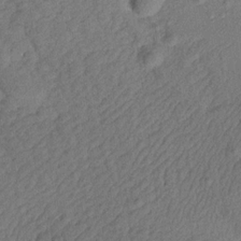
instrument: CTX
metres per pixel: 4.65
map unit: Aa
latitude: 17.4049
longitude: -144.1578
